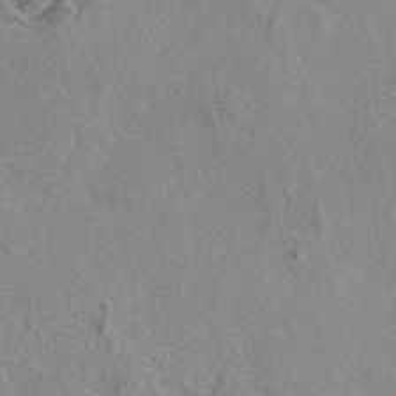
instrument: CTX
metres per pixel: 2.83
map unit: eAb
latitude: 47.2348
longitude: 107.7856
